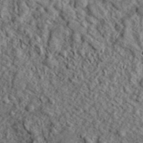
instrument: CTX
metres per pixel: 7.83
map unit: lHvf
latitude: 41.2914
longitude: -89.1781
